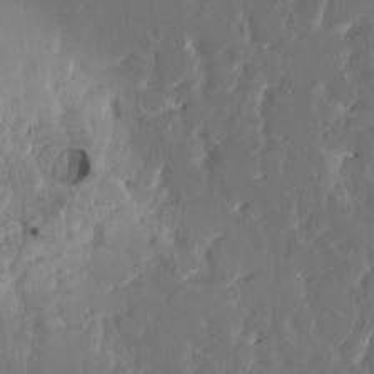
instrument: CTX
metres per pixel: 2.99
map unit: HNhu
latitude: 4.3845
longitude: 10.1417
